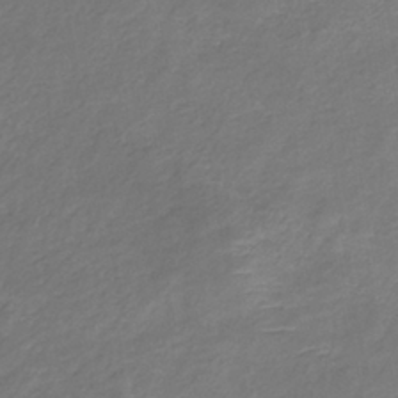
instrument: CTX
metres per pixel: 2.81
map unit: lHb
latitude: -37.5966
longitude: 72.8786
